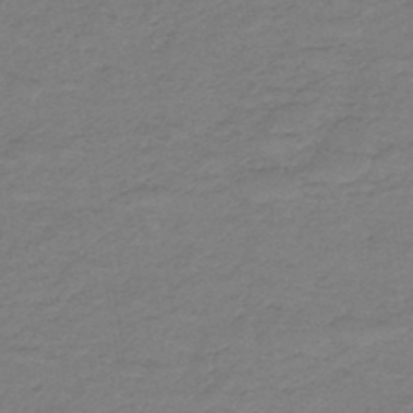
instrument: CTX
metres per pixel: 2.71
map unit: HNb
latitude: -47.8044
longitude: -38.8002
